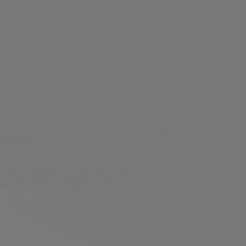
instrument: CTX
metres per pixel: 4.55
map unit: lApd
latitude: 80.8191
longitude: -148.0633
